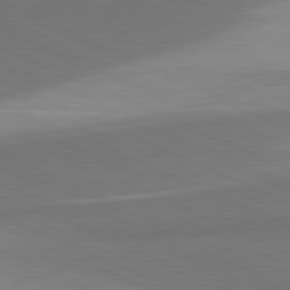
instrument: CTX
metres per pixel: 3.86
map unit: lApd
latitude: 81.6883
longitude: 156.3117
